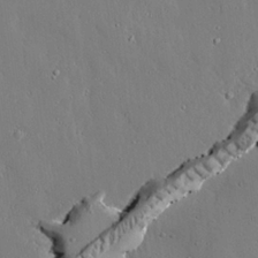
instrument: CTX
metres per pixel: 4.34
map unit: lAvf
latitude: 24.1955
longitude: -110.9514
